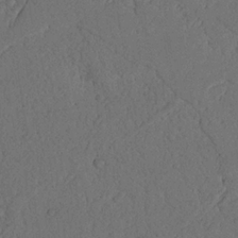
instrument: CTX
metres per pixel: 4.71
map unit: Nhu
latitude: 22.1011
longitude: -74.2712
